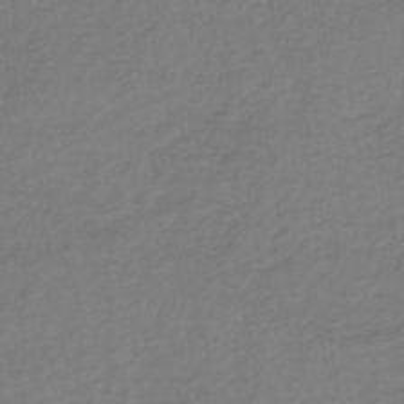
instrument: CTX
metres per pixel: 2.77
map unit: lHb
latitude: -38.5007
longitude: 70.7085
